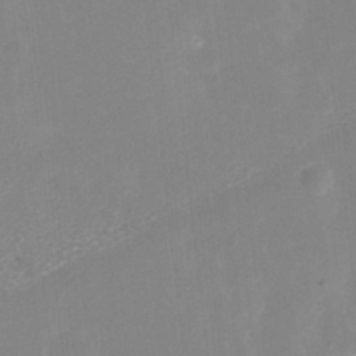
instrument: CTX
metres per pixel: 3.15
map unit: Nhe
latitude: -35.4265
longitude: -144.3656
